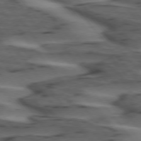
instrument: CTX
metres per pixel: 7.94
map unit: lApd
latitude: 74.8947
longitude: -71.0836
